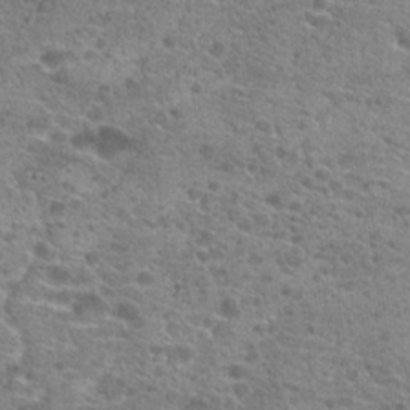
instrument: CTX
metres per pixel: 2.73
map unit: Hto
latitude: 21.0081
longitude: -42.1200
